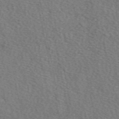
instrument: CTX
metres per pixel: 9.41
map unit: eAb
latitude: 50.5923
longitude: 116.9352
